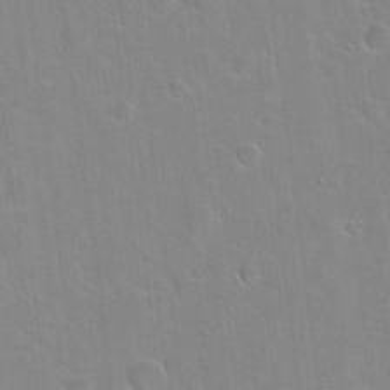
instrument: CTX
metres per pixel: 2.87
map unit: Hto
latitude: 22.4601
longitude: -52.3467
